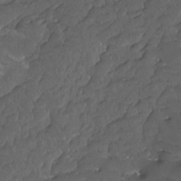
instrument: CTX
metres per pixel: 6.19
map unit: Htu
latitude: -11.8233
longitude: -72.3467
